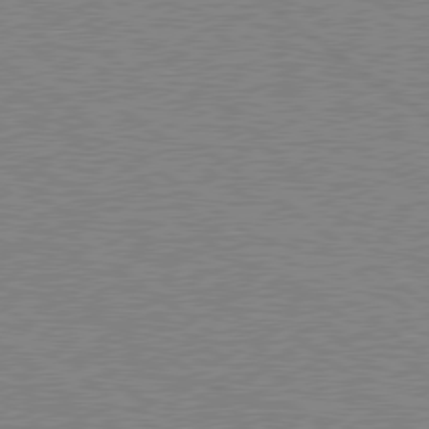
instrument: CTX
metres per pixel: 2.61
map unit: Hpe
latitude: 78.8002
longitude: -145.3670
